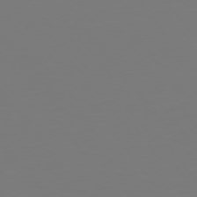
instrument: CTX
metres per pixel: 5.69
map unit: Hpe
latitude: 75.2537
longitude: -123.8205
